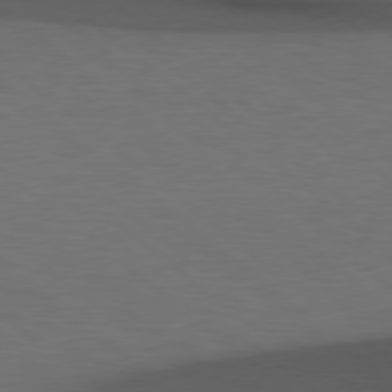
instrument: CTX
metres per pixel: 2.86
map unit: Hpe
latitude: 78.6113
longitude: -162.1011
